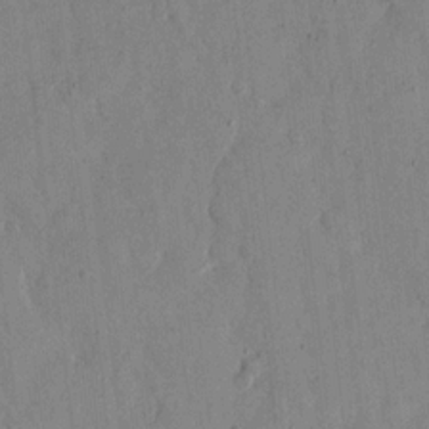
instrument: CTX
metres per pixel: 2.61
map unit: eHh
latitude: 13.2726
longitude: -68.2901
